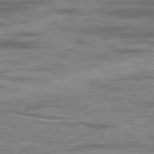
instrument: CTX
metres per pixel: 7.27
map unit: Ap
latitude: -79.5777
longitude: -74.5168
